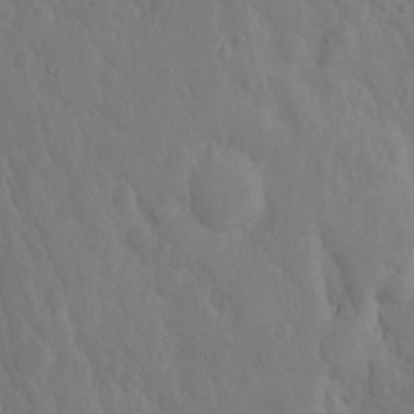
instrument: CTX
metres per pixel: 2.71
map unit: eHh
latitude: 1.0269
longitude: -56.1199
